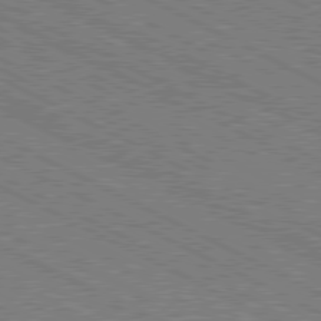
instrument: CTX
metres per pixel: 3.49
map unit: Hpe
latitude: -81.5210
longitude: 20.5573
